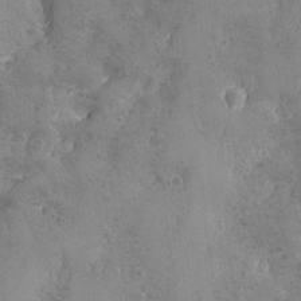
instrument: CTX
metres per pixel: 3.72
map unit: Ave
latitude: -8.2172
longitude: -118.7624
